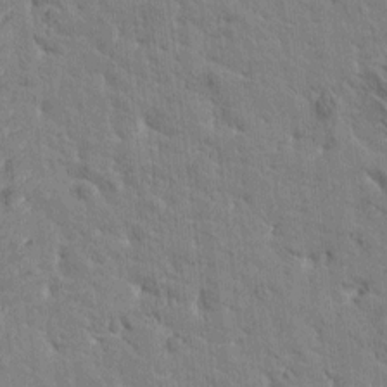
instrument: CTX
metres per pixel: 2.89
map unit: Htu
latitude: -2.2550
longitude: 175.0108
